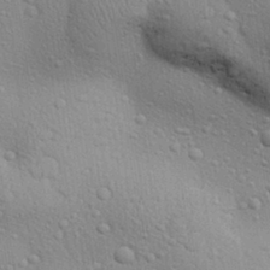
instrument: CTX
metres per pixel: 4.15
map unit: Aa
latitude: 31.2348
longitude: -144.6868
